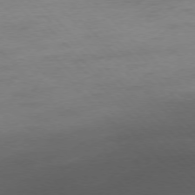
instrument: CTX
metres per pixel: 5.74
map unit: Hpe
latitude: -76.8786
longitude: -14.0255
